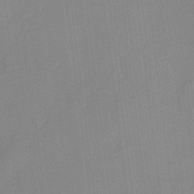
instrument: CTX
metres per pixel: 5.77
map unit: HNhu
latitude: 11.6694
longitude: 9.2565
